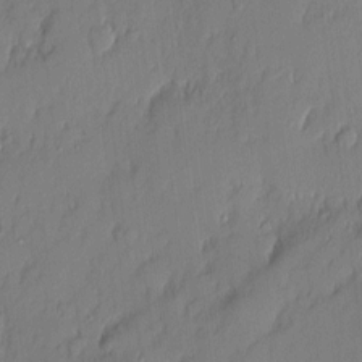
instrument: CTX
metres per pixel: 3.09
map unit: eHh
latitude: 3.5371
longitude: -76.5734
